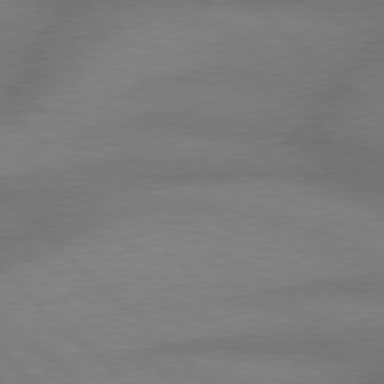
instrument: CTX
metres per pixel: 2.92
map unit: Hpe
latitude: 77.7260
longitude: -156.5545
